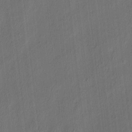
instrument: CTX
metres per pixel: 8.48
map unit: eHh
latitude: 6.1389
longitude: -77.3670
